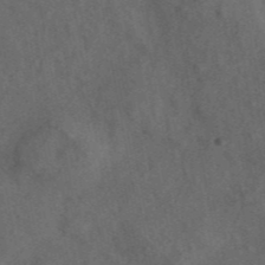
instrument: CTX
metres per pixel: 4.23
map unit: ANa
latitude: 44.0822
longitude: 30.0283
